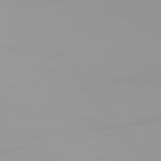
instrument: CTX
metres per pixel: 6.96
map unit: Hpe
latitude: 76.1200
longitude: -142.5735
